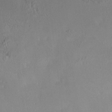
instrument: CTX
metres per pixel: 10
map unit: HNhu
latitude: 4.9136
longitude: 8.0472
